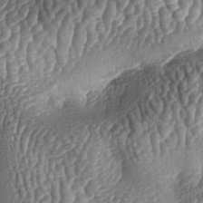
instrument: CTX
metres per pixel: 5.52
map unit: lAa
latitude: -5.5777
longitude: -127.7639
